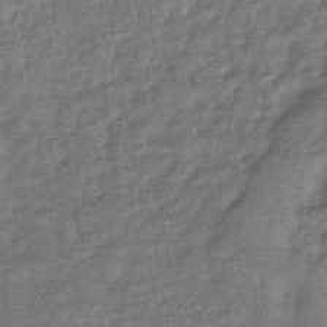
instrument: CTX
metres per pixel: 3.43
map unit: eHb
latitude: -39.9745
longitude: 80.9920
